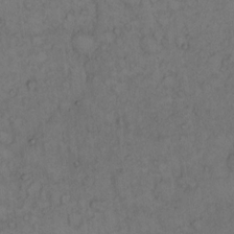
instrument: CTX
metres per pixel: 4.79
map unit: Hto
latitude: 12.3467
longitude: -57.3670
